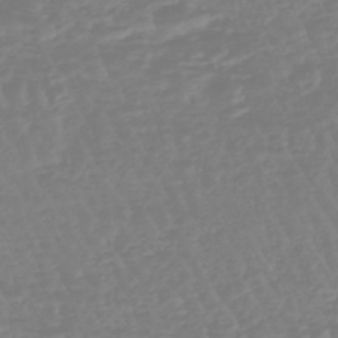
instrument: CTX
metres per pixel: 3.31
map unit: eHb
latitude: -45.6911
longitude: 79.5399
